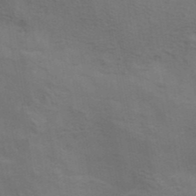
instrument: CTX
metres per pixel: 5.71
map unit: ANa
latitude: 42.1200
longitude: 14.2173
